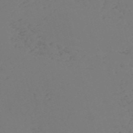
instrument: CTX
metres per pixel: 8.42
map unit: Nve
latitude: -57.2943
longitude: 53.2376
